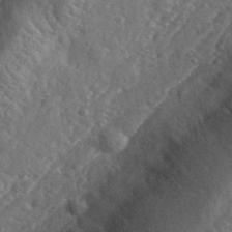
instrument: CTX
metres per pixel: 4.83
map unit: eHh
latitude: 36.1578
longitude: -80.0633
